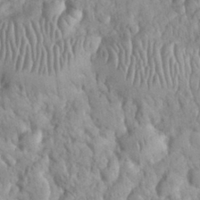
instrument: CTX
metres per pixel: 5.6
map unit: eHh
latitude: 32.5546
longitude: -65.2159
